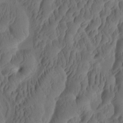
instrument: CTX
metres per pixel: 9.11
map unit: eHh
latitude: -1.6911
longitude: 15.2754
